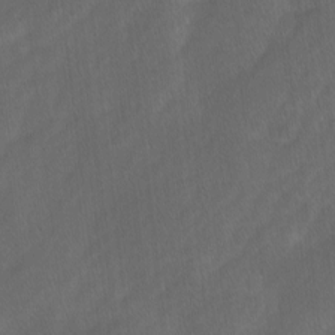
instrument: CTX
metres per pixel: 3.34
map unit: Ave
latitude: -0.5574
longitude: -113.5560
